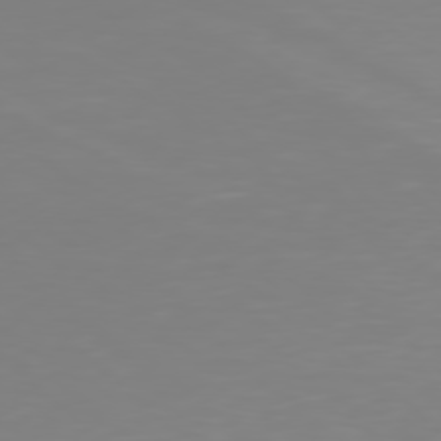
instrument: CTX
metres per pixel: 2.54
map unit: Hpe
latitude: 77.7449
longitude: -134.4790
